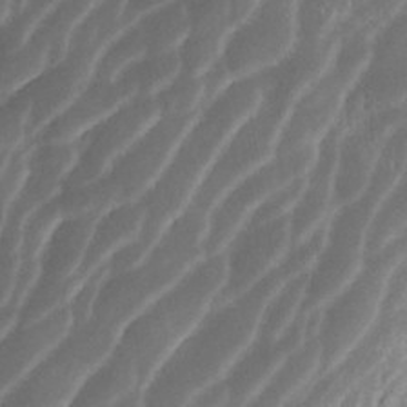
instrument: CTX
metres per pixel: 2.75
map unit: ANa
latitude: -41.4832
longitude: 105.1620
